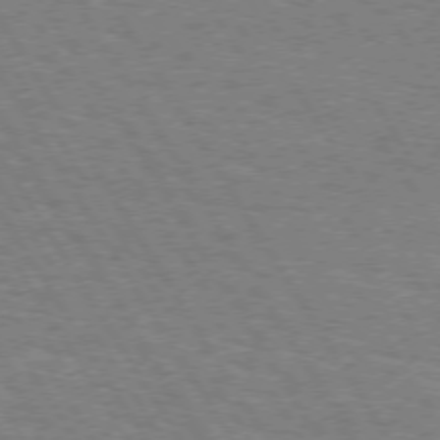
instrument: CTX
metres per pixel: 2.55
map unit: Hpe
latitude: 73.2348
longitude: -129.3293
